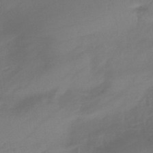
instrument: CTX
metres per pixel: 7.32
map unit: lHb
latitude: -42.4628
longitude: 81.1431
